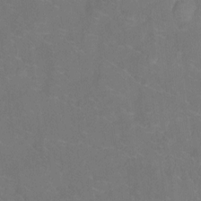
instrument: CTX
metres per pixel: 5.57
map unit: Nhu
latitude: -14.0472
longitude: -24.4034
